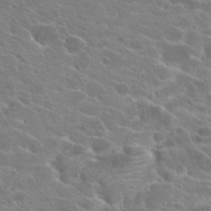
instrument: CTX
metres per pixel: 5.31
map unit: Hto
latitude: 22.0255
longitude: -39.1025
